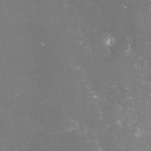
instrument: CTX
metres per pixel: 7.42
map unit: lHvf
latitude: -16.0283
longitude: -101.0836
